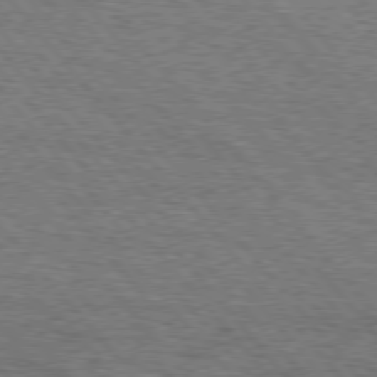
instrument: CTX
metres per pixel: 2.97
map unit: Hpe
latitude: 75.9528
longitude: -135.1781
